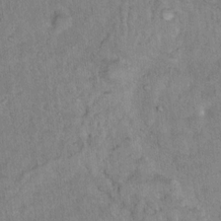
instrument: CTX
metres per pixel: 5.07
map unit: Ht
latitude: 13.8583
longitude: -37.3482
